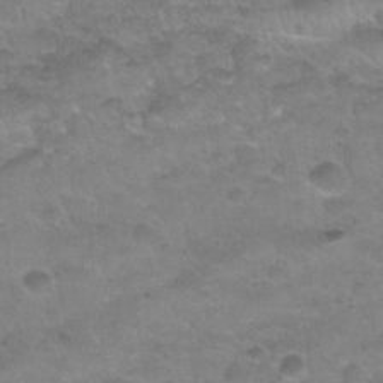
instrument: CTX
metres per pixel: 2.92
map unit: Nhu
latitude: 31.1026
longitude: -52.3845
